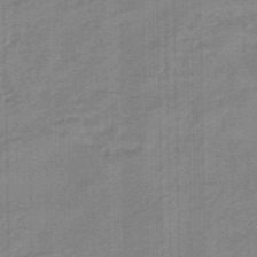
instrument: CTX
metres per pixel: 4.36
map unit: eHb
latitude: -45.5588
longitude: 83.6344
